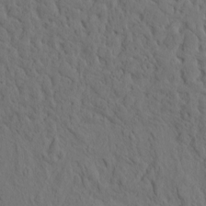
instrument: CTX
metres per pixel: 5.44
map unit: eHh
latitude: -2.0472
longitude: 17.8612
